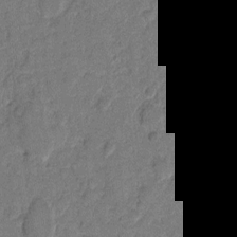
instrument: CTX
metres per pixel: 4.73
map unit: eHh
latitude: 8.9514
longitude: -63.9906
